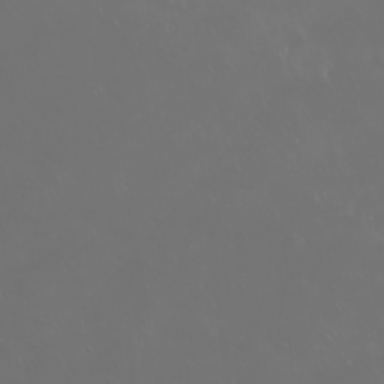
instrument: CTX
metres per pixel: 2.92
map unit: eHh
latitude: -2.3117
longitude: 19.7100
